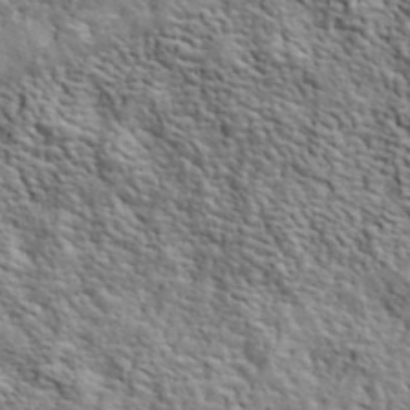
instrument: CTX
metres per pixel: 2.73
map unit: lHvf
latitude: 40.7057
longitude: -86.5357
